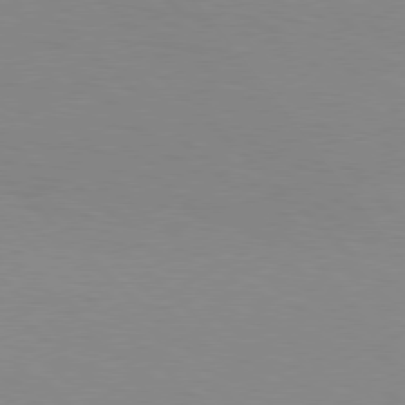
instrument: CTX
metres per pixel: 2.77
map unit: Hpe
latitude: 77.6505
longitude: -160.3089
